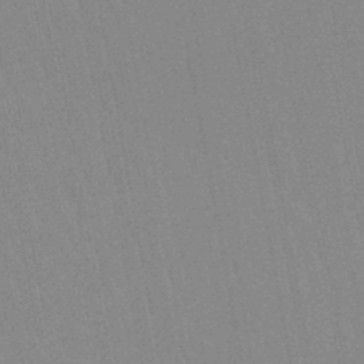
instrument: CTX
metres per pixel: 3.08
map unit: lHb
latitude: -45.8611
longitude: 78.5007
